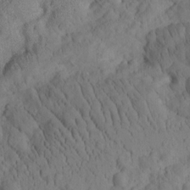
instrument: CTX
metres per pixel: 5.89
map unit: Htu
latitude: -1.3132
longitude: 173.7855
